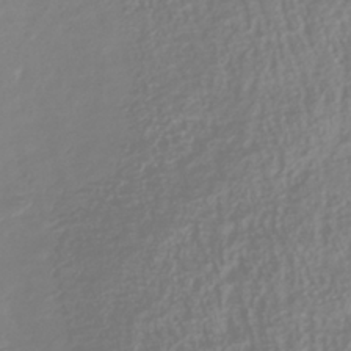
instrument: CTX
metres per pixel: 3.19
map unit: Nhu
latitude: -40.9730
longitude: -84.4034
